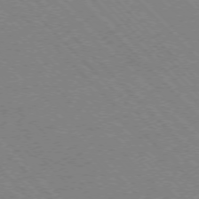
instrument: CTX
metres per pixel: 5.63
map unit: Ap
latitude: -75.5399
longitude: -80.7624
